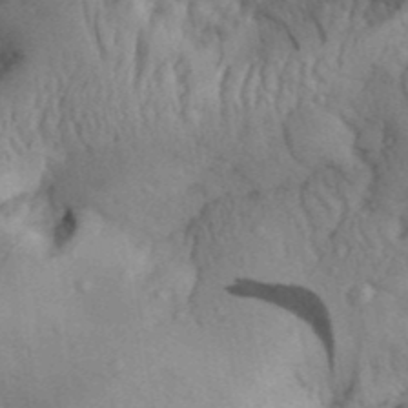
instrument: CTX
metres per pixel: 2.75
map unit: Aa
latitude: 30.4790
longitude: -142.5168
